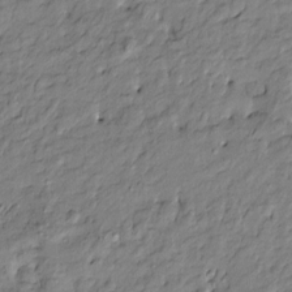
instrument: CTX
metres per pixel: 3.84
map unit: Htu
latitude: -9.1431
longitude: 177.3510
